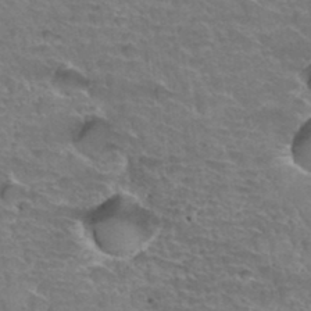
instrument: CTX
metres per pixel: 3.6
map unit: Hto
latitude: 34.6301
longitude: -45.1403
